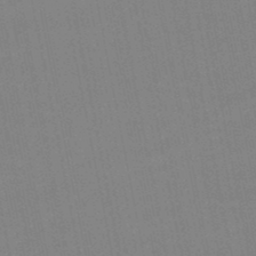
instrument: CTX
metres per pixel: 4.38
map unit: lHb
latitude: -49.1431
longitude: 75.5399
